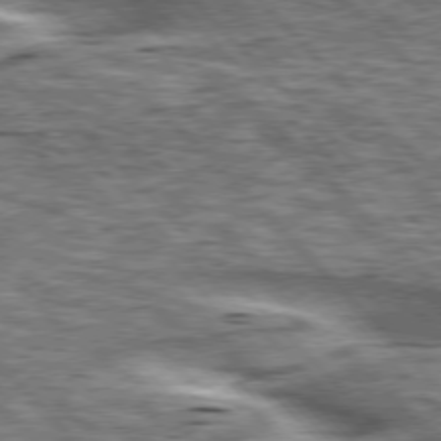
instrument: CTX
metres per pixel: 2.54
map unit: lApd
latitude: 76.3278
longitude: -58.3656
